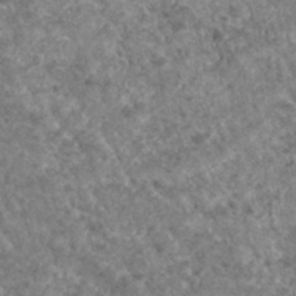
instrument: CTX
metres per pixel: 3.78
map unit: Hto
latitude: 32.2900
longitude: -50.1388
